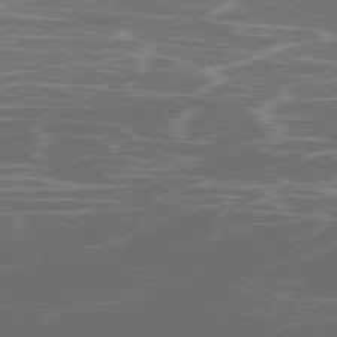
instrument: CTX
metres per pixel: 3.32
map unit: Ap
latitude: -79.3320
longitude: -59.6127
